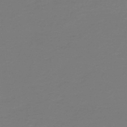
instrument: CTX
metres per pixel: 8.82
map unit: HNb
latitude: -46.5573
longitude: 53.5588
